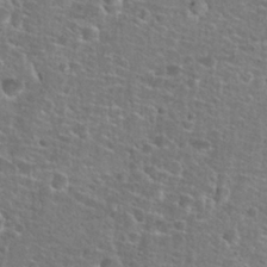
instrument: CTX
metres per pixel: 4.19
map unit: Hto
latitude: 25.7449
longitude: -49.0458
